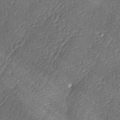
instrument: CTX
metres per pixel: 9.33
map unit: lAa
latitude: -4.6140
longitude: -129.5182
